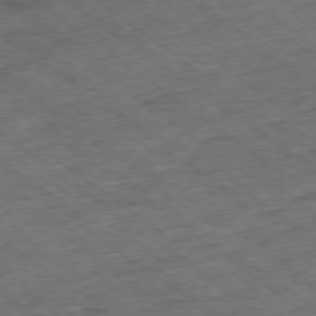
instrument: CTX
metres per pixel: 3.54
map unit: Ap
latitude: -79.0486
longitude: -52.4601
